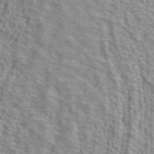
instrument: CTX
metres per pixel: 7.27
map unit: ANa
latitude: 40.0255
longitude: 24.2550
